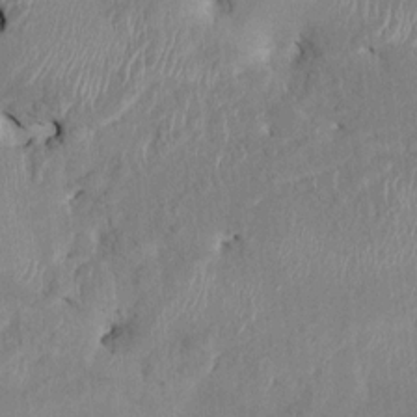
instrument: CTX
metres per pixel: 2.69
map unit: HNhu
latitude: 4.2711
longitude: -6.2334
